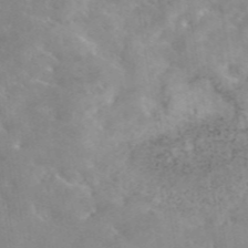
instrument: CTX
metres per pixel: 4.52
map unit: eAb
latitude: 44.9513
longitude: 126.6329
